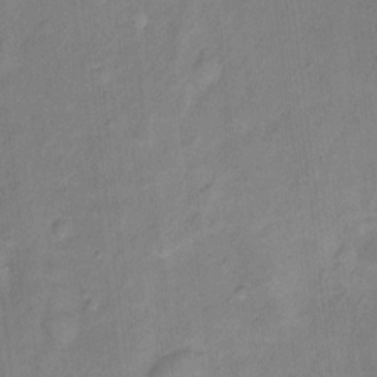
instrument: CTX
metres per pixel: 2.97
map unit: Ht
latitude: 11.3671
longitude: -40.3467
